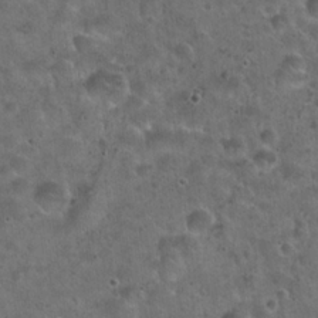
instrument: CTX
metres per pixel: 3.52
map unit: Hto
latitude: 22.0822
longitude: -53.1214
